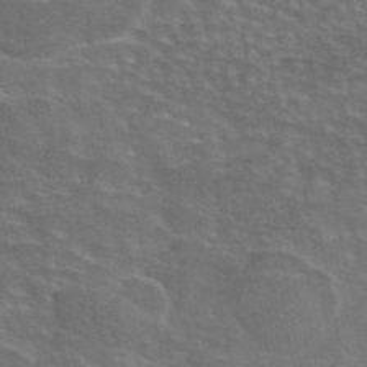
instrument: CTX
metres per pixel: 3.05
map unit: eAb
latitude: 44.9891
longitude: 107.3321
